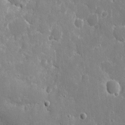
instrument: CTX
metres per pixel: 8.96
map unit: eHh
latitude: 8.8569
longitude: -70.1956
